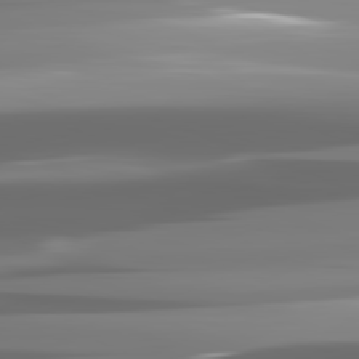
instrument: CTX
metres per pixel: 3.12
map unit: lApd
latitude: 81.9339
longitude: -136.3656
